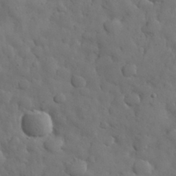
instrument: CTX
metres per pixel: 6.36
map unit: eHh
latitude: 31.0459
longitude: -68.9703
